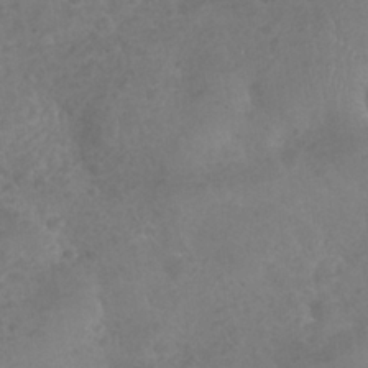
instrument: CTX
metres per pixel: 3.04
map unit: Nhu
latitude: 25.7260
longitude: -52.7435
